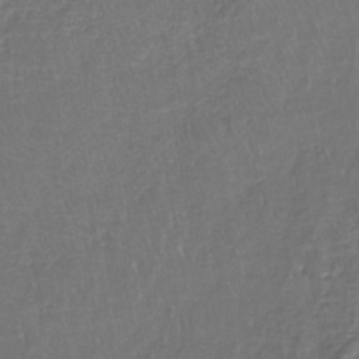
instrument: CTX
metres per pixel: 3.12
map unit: lHb
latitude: -42.1605
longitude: 64.8030
